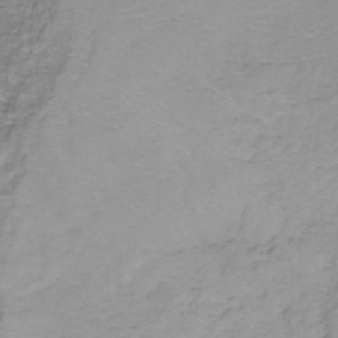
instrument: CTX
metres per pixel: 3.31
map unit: ANa
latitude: -38.8408
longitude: 96.3306
